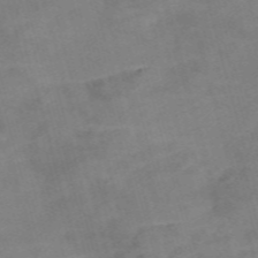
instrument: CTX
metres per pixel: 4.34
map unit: Nve
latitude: -58.5951
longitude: 51.5588
